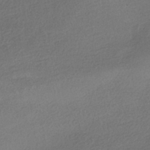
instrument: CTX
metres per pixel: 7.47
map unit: HNhu
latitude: -41.6533
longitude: 95.2376
